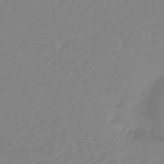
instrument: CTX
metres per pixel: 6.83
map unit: lHb
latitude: -45.2376
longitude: 72.2928
